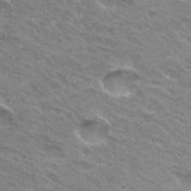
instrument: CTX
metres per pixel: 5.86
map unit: Hto
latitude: 32.3278
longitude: -46.7058
